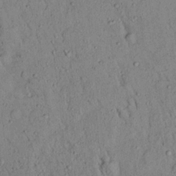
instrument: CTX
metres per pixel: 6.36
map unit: Aa
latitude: 17.7450
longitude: -147.3482
